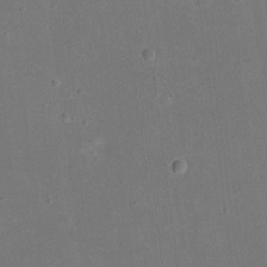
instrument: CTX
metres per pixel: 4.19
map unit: eHh
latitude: 18.4790
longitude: -70.7813
